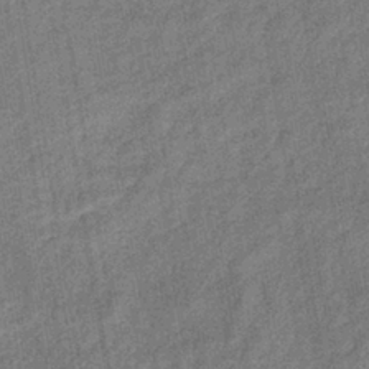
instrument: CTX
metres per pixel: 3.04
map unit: lHb
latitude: -38.8975
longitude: 74.1606
